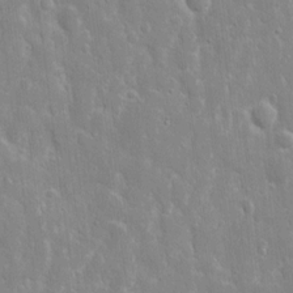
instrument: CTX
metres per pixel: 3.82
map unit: eHh
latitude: 8.7246
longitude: -69.7639
